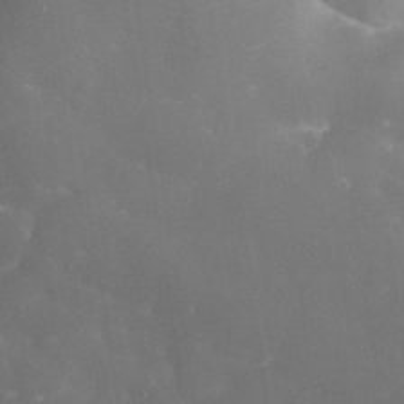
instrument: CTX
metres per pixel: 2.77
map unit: eHh
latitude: 33.1214
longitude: -61.3859
